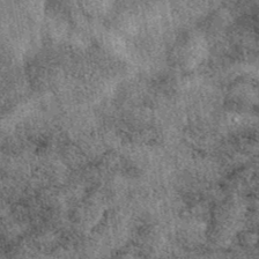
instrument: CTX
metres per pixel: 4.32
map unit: eAb
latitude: 39.8772
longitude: 108.8408
